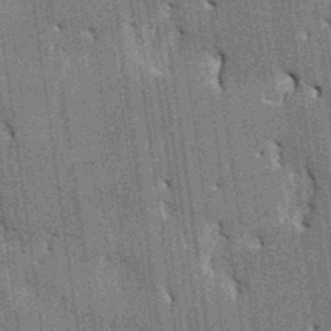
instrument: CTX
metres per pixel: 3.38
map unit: HNhu
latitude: 4.0633
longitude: -8.0255
